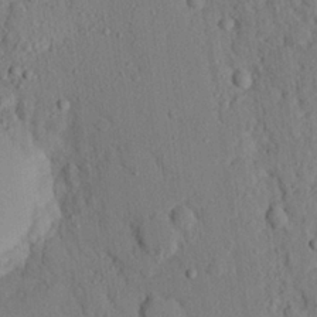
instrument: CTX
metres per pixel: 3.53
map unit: eHh
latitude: 25.2914
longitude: -78.6113
